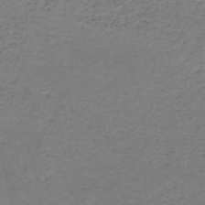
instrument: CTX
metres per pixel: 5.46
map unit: HNb
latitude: -50.5007
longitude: -54.0822
